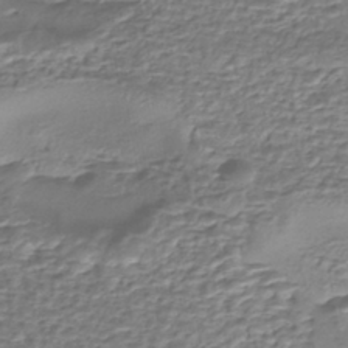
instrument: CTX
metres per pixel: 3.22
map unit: eHh
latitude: -43.4643
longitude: 121.2187
